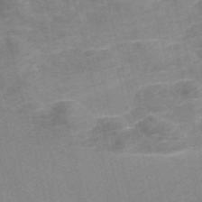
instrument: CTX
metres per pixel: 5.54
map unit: Nve
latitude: -57.0108
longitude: 51.1053
